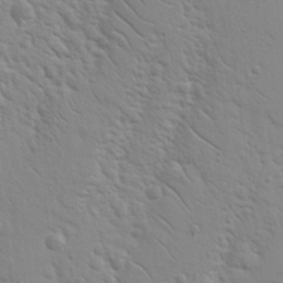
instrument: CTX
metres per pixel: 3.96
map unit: Nhu
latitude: 17.4049
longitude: -78.4979
